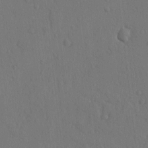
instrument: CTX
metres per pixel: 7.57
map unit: lAvf
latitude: -9.0675
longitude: -120.7813
